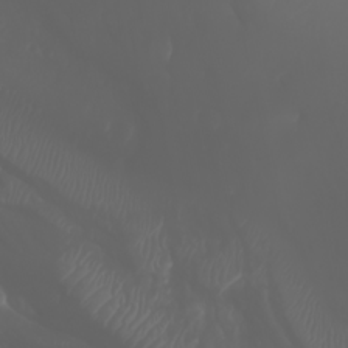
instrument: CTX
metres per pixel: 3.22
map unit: Htu
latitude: -1.4644
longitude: -76.1011
